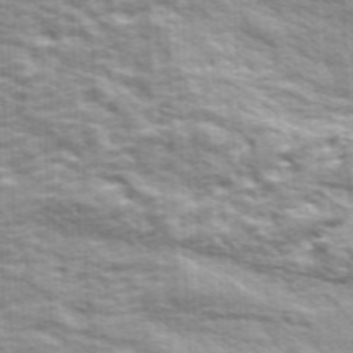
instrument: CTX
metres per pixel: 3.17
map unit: ANa
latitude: 43.9150
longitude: -85.6694
